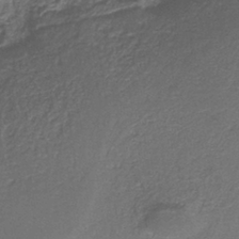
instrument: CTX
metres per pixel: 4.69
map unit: HNb
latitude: -37.6910
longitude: 51.3887
